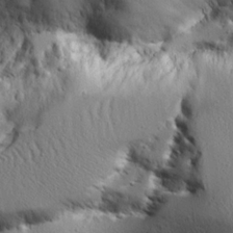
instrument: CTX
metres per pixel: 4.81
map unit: Aa
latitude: 21.2348
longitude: -124.0822
